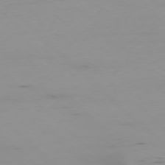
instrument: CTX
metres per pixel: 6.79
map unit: Ap
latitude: -77.3699
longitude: -81.6883
